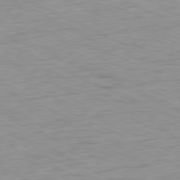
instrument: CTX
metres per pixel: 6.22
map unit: Ap
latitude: -81.4077
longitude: -61.7260
